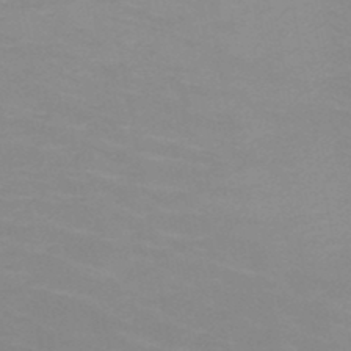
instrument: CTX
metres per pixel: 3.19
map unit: HNb
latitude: -48.3496
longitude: -46.4979
